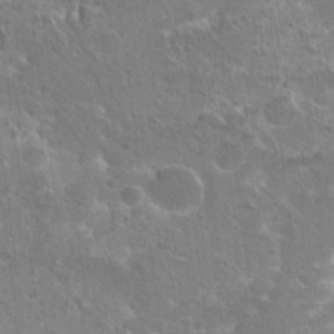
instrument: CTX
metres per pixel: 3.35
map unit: Hto
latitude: 20.5546
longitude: -41.3103
